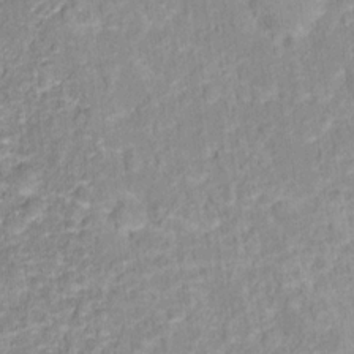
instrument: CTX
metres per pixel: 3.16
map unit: Hto
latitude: 16.2334
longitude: -36.9514
